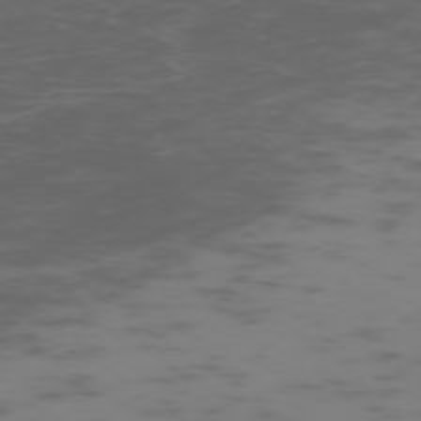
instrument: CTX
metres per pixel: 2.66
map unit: Hpe
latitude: -73.6155
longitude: 6.8786
